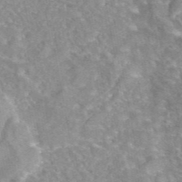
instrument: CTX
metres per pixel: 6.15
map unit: eAb
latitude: 45.3104
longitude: 105.0297
